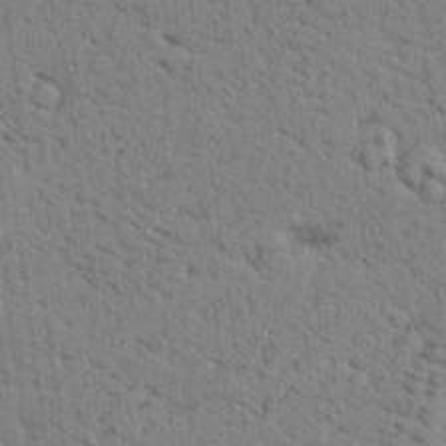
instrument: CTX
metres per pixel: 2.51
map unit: lHvf
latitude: 25.5749
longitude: 143.3320
